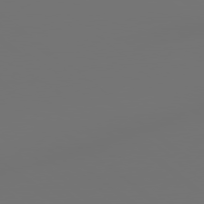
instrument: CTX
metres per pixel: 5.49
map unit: lApd
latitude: 79.0459
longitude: 178.0283
